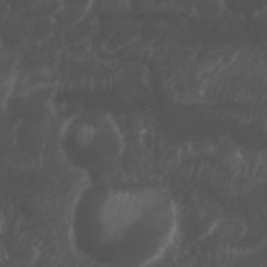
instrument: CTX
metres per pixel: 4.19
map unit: Nhu
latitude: 26.3089
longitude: -64.4790
